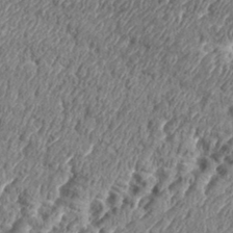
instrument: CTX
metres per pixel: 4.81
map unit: eHh
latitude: 35.1025
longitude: -136.8569
